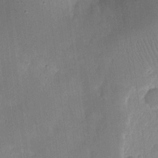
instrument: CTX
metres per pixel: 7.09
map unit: eHh
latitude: 8.9325
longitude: -70.6112
